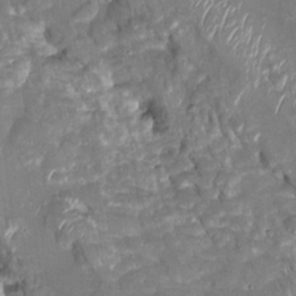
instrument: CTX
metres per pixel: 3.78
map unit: Htu
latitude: 1.8394
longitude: 142.2928
